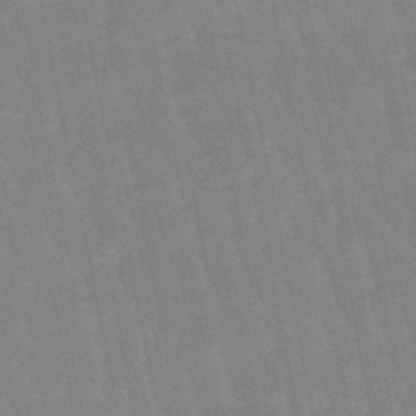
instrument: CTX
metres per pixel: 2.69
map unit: lHb
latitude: -49.0298
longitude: 75.7100
